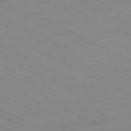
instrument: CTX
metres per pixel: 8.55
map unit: Ap
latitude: -81.1053
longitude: -95.0270
